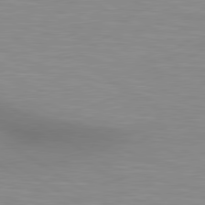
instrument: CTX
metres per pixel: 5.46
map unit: lApd
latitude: 80.3656
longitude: 131.3698
